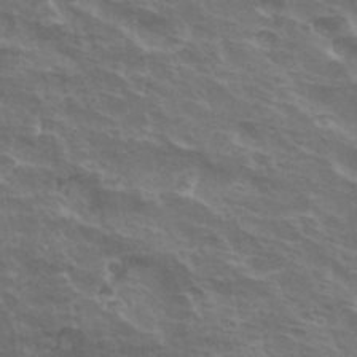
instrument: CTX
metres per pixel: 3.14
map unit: Hto
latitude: 33.9906
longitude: -40.7813
